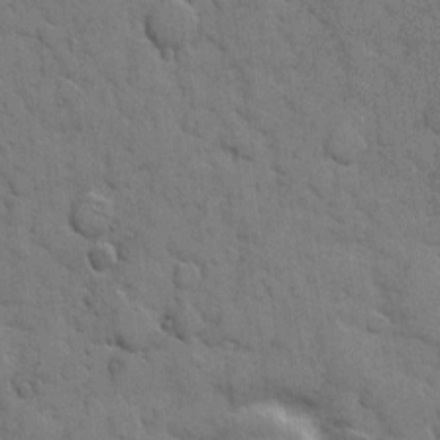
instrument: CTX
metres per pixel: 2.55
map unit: eHh
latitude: 6.1767
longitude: -64.5735
